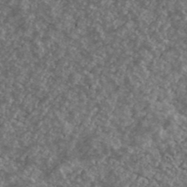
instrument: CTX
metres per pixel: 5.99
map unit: Ave
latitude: 40.0255
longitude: -111.2915
